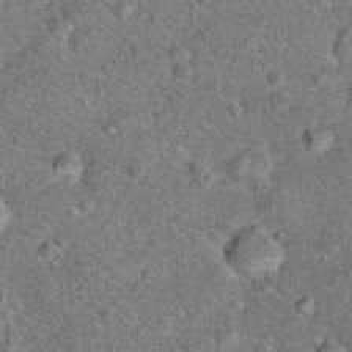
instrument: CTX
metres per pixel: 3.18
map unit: Hto
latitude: 18.0822
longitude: -42.7813
